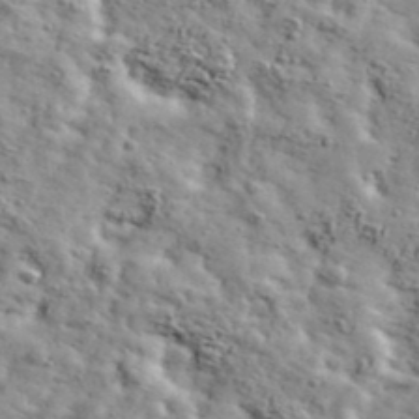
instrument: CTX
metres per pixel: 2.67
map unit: Ave
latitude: 43.0081
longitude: -110.5168
